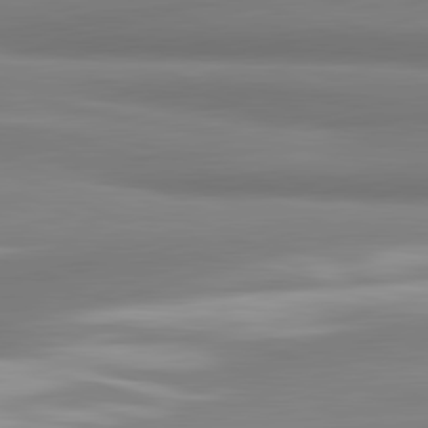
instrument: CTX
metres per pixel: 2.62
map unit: lApd
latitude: 81.6694
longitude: 176.3873
